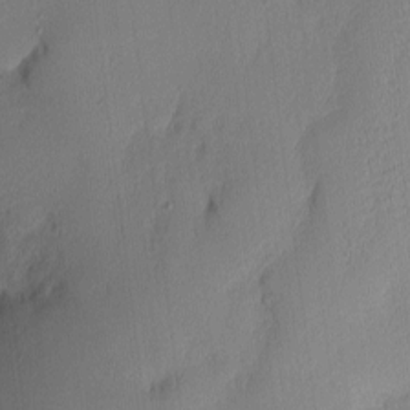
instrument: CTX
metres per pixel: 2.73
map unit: Nhu
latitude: 2.5734
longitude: -76.2711
